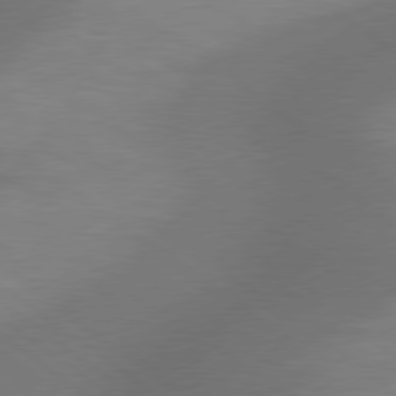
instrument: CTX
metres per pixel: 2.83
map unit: Hpe
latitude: 78.7247
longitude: -152.2145
